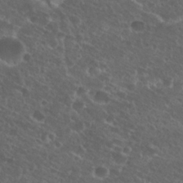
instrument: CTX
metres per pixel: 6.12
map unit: Nhu
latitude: 26.6113
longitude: -50.9135
